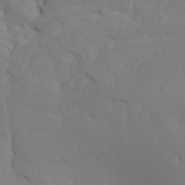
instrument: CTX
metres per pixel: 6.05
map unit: Htu
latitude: -7.3320
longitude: -70.2711
